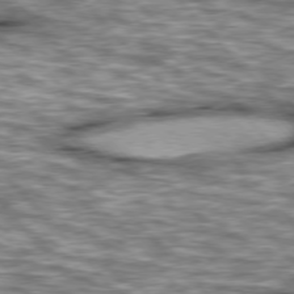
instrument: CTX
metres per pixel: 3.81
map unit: lApd
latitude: 76.5734
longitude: -49.9339
